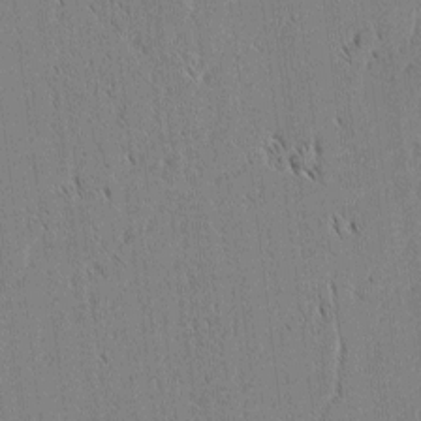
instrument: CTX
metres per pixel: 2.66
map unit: lAvf
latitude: 1.4615
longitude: -107.0081
